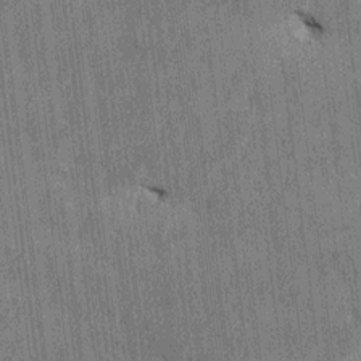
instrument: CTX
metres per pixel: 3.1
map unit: HNhu
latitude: 0.8569
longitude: -5.8961
